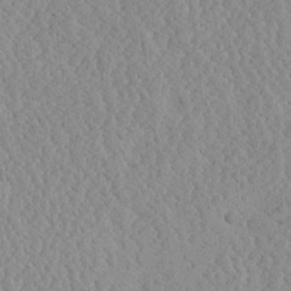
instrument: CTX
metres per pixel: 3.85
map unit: Ave
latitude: 24.0255
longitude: -134.5168
